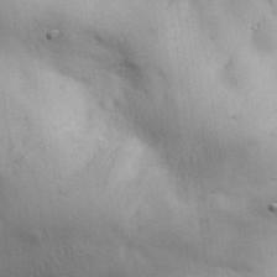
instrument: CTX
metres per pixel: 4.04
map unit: Nhu
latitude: 28.2900
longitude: -71.2726
